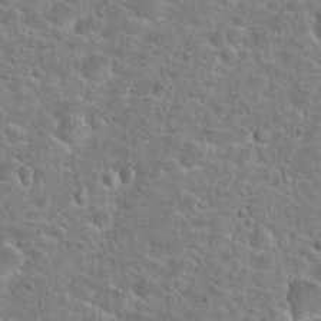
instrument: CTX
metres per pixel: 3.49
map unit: Hto
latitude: 24.9513
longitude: -49.0081
